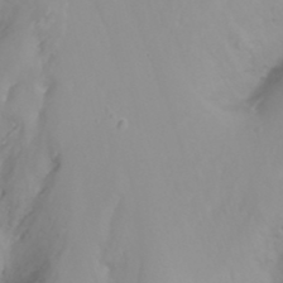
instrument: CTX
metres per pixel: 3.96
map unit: Nhu
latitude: -12.1039
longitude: -62.7436
